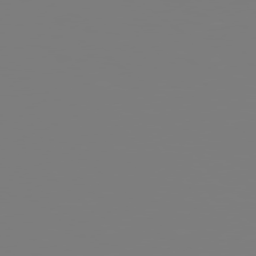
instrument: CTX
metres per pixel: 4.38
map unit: Hpe
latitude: 77.9717
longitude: -136.3845
